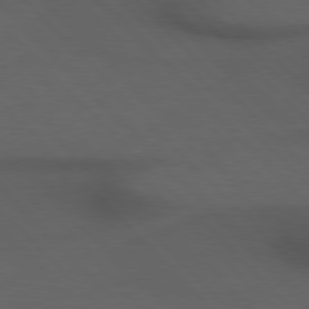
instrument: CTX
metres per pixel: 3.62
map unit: Hpe
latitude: 76.8569
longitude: -155.8961
